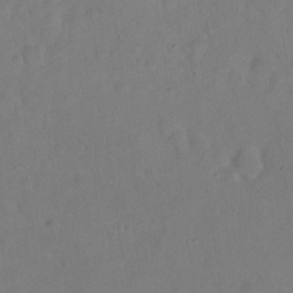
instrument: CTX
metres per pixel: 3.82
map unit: eHh
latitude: 21.1970
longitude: -61.7827
